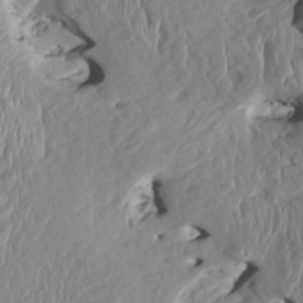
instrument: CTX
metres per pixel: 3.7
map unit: HNhu
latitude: 3.4237
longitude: -4.9136
